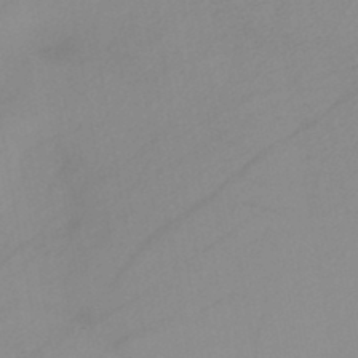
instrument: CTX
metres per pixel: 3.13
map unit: HNb
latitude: -44.8219
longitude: -42.8569
